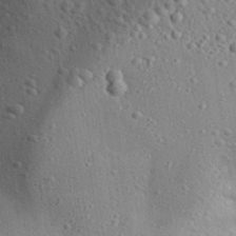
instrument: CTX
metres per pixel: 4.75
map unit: Aa
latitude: 32.0444
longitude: -133.2159
